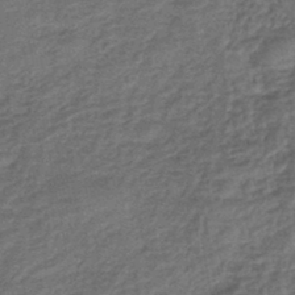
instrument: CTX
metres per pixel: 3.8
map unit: eHb
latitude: -43.2753
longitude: 83.3321
